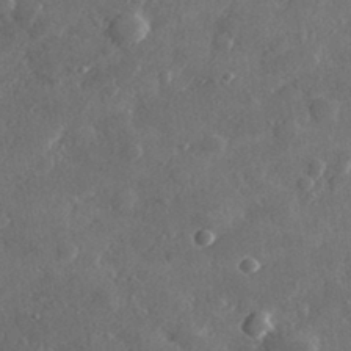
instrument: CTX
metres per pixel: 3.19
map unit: lHvf
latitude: 33.5749
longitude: -90.1389
